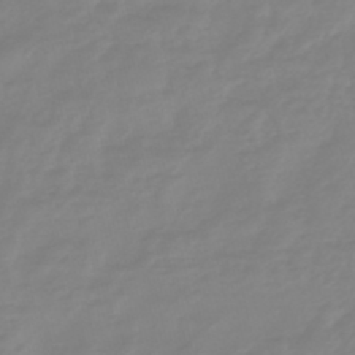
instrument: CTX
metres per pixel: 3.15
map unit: eHb
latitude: -45.7667
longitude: 82.3684
